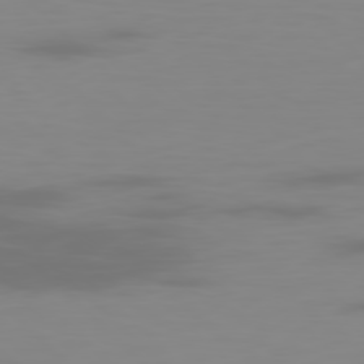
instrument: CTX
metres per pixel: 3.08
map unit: Ap
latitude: -78.8975
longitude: -70.1389
